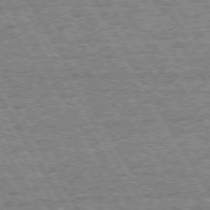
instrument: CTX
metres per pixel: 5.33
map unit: Hpe
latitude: 72.6302
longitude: -127.6883
